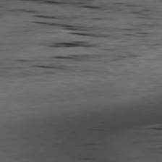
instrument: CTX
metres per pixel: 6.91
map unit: Ap
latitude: -79.0486
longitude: -90.8191
